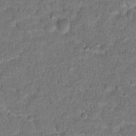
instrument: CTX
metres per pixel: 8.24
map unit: Hto
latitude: 15.8017
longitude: -38.3467
